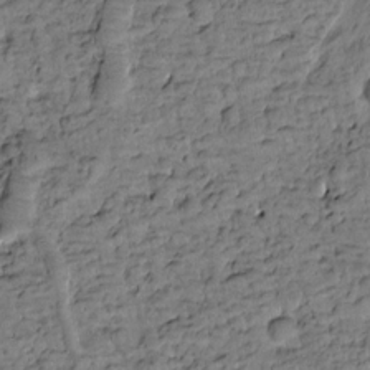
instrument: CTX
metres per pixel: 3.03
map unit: Htu
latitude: -3.1809
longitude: 173.2187
